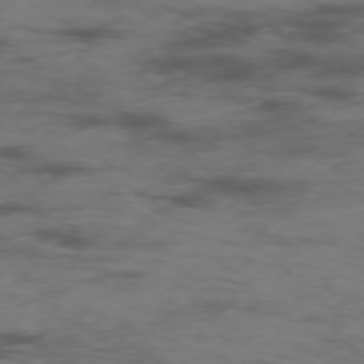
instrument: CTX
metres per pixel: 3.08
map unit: Hpe
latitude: -75.6911
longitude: -19.7071
